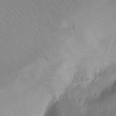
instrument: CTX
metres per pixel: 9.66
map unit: Ht
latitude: -0.1984
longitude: -36.1389
